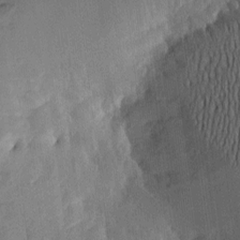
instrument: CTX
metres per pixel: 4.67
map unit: Htu
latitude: -2.4440
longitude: -176.4034
